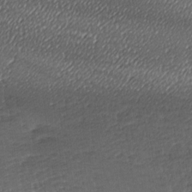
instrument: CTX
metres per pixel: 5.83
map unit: lAa
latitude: -10.6330
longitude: -126.6491
